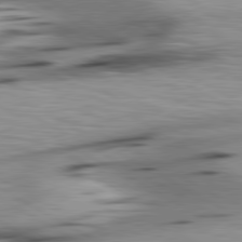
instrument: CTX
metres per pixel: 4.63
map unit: lApd
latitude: 80.5168
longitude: 162.6896
